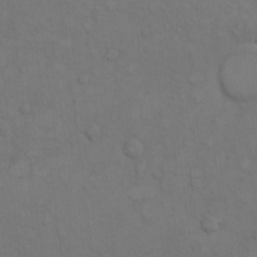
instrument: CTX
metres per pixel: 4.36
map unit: Hto
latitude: 7.5371
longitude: -60.9324
